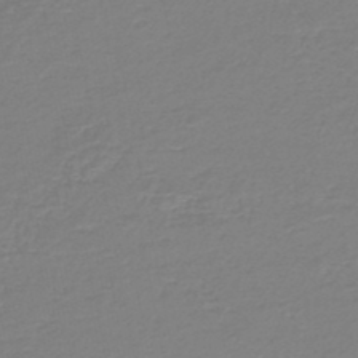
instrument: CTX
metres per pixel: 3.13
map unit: HNb
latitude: -46.6707
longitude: 52.7463
